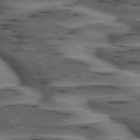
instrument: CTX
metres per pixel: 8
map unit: lApd
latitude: 74.9136
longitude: -70.1578
